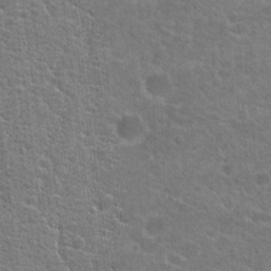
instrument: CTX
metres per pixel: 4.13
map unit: Hto
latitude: 21.7450
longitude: -43.9339
